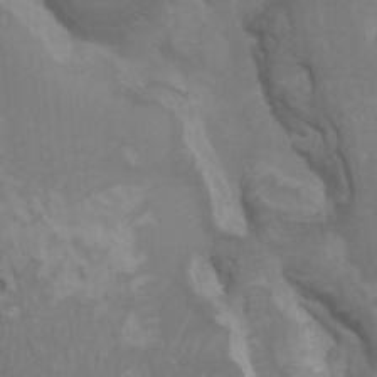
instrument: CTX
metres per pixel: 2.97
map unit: HNhu
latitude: 4.7624
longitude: -2.9891
